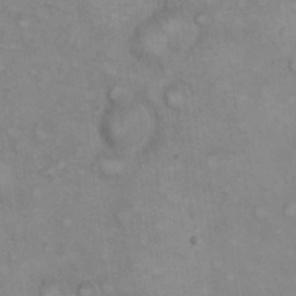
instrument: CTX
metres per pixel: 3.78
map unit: eHh
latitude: 21.5560
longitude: -62.0255
